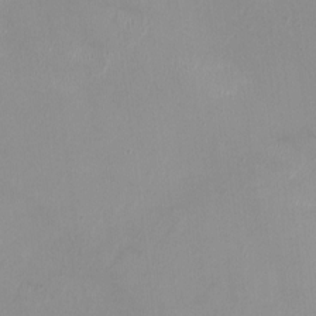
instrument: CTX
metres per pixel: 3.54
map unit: HNhu
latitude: -0.1039
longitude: -4.7813
